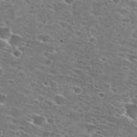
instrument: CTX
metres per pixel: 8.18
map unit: Hto
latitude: 28.0444
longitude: -46.5924
